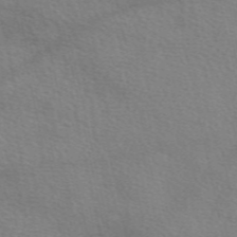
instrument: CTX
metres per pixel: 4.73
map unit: eAb
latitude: 50.2522
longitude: 120.3495
